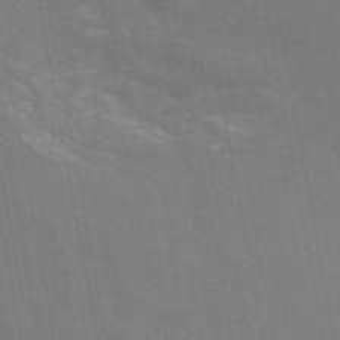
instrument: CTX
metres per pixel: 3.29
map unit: eAb
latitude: 46.7624
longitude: 116.7841
